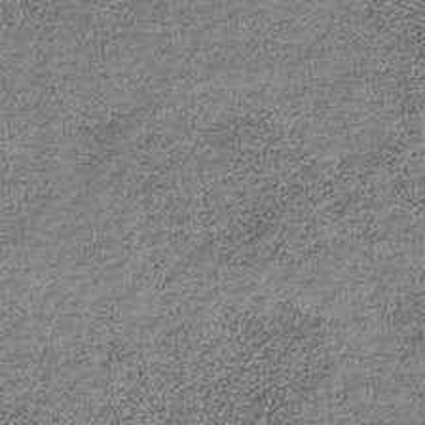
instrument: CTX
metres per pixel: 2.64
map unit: HNb
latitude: -35.3321
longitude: 53.0108
